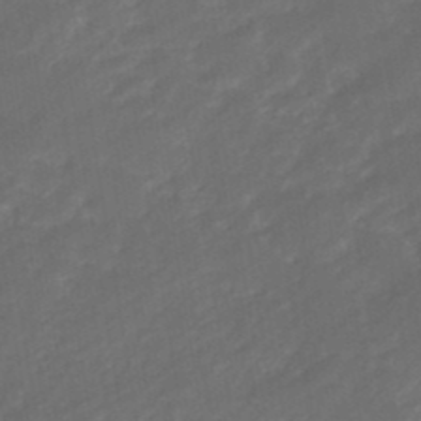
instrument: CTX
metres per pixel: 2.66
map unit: eHb
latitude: -47.2943
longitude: 85.3509
